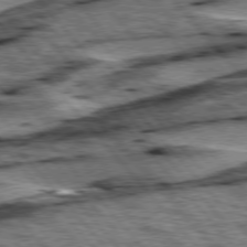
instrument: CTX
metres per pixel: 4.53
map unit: lApd
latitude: 76.4223
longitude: -71.3104
